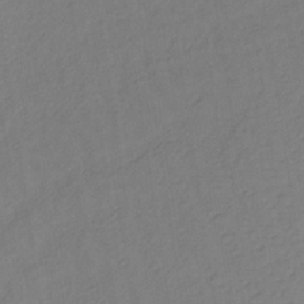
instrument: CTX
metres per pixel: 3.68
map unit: lHb
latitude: -34.8597
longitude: 72.0094
